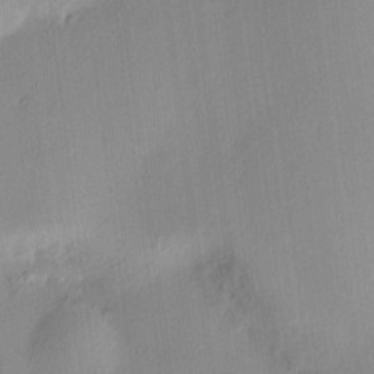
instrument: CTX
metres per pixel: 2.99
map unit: HNhu
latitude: 11.6694
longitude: 9.2187
